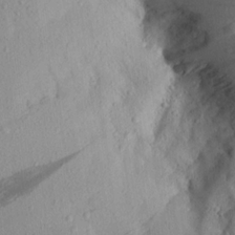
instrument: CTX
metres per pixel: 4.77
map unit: Aa
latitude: 16.3656
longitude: -144.1200
